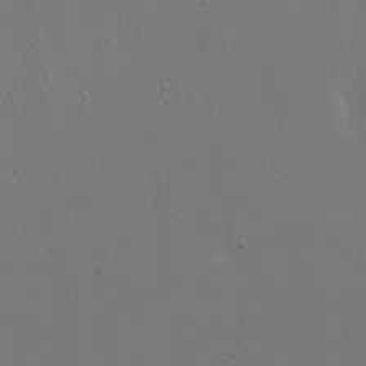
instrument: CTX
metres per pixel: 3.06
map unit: eHh
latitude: 17.8017
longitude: -71.9528
